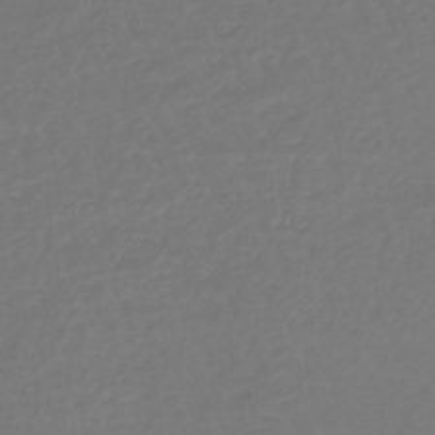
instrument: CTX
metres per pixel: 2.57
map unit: lHb
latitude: -42.7463
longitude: 67.5399
